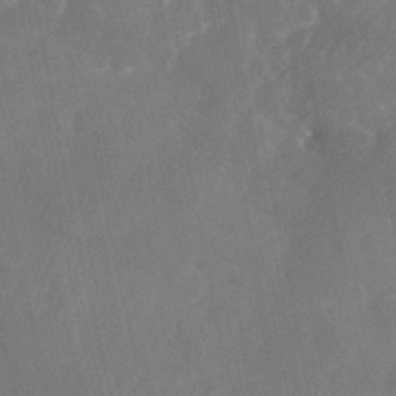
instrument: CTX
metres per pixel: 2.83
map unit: Nhu
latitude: -22.8408
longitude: -56.6868
